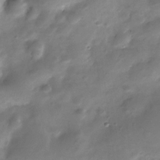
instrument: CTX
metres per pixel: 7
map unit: HNhu
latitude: -21.7288
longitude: 84.4629
